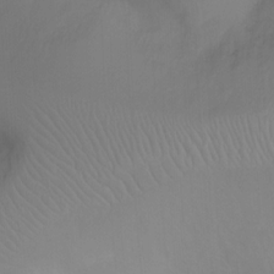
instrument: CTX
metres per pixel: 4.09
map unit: Ht
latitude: -16.9731
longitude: -41.4237
